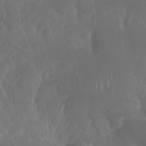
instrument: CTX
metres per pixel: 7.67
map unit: Nhu
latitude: 29.3104
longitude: -57.0836
